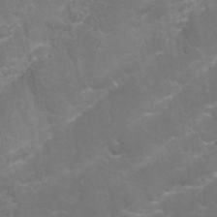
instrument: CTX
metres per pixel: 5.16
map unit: Nhu
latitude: 27.1214
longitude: -61.1025
